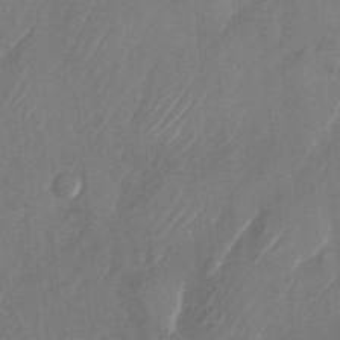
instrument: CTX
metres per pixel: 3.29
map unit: Nhu
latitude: -27.5777
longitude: -71.1781
